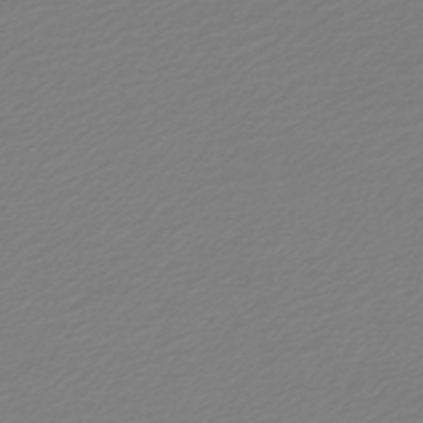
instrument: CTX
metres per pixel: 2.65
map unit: lHb
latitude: -46.4440
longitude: 59.5210
